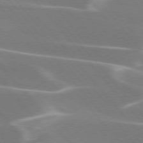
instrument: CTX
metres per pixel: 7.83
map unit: lApd
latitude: 75.4238
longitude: -63.5938
